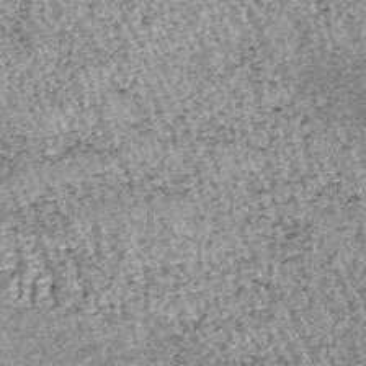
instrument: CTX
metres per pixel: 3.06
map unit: lHb
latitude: -36.9919
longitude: 66.7841
